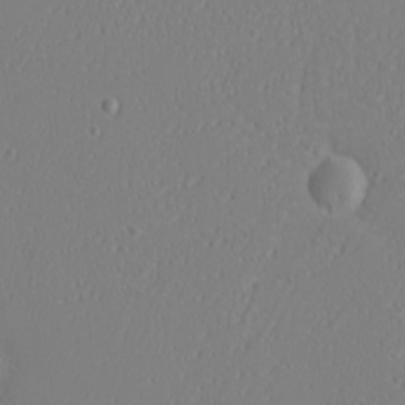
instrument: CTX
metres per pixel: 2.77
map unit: eHh
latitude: -6.5196
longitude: -80.7246
